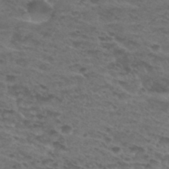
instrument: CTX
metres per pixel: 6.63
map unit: Hto
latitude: 30.1767
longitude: -48.1578
